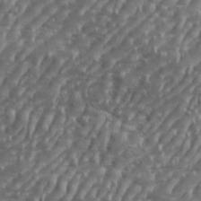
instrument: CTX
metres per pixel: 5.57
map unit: eHh
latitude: 36.1956
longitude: -133.9528
